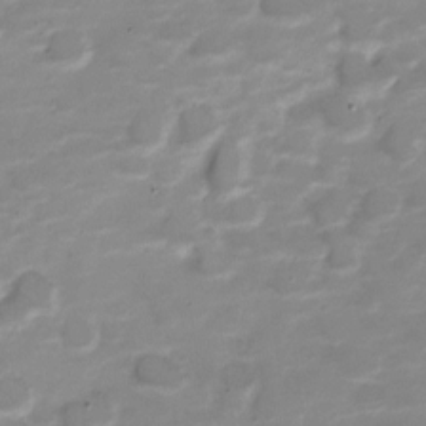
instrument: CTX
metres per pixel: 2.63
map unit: Nve
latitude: -20.9541
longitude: 104.7085
